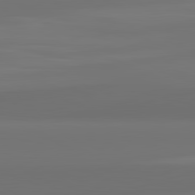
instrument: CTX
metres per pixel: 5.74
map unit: lApd
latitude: 82.1011
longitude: -172.9513
